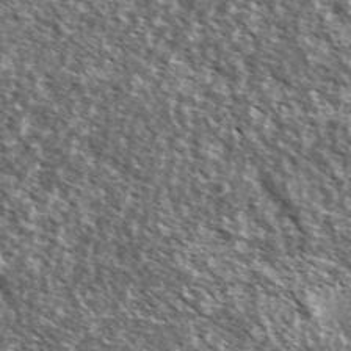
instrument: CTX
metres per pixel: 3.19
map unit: Ave
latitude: 37.2726
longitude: -112.2333
